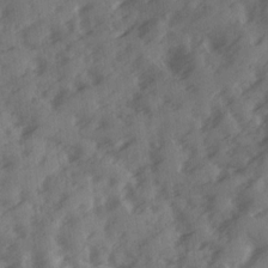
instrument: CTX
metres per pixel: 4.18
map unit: Ave
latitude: 19.0080
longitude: -131.1781
